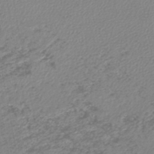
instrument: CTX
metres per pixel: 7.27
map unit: lHb
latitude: -45.2943
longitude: 74.1606
